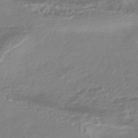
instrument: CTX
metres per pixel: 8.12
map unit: HNhu
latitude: -44.7085
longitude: 96.5952
